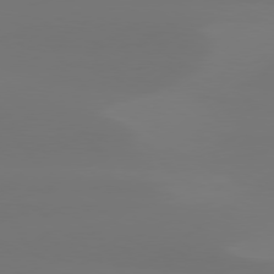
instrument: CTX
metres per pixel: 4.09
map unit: Hpe
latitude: 78.1578
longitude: -129.4615
